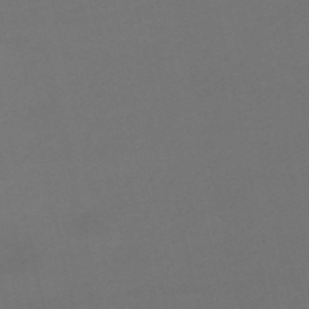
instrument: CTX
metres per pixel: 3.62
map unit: HNb
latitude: -53.1998
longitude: -50.5356
